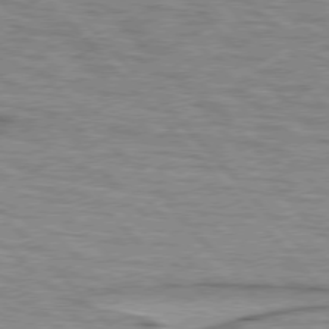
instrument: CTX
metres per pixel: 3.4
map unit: lApd
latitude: 76.5734
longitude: -77.0836
